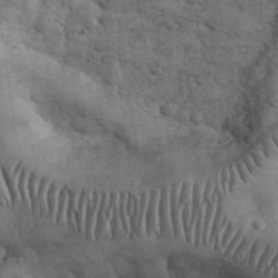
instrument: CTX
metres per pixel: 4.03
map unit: eHh
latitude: 32.8758
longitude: -67.9150
